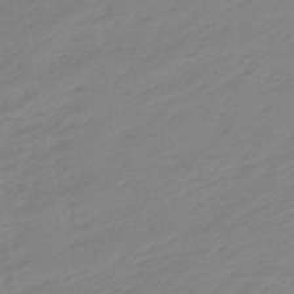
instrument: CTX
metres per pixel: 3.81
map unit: eHb
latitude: -49.0487
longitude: 84.3873
